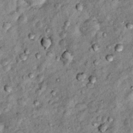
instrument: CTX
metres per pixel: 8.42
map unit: Hto
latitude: 14.1011
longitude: -35.0836
